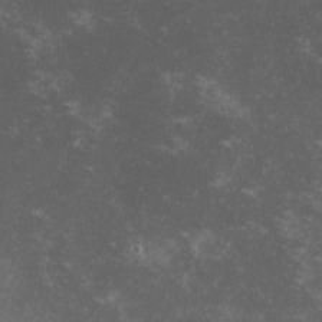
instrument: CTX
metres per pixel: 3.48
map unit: lHvf
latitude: -13.0298
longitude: -99.7449
